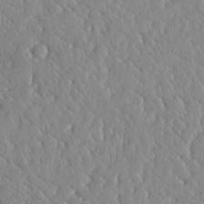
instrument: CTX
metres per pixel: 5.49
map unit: lHvf
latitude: 16.9136
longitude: -114.8757
